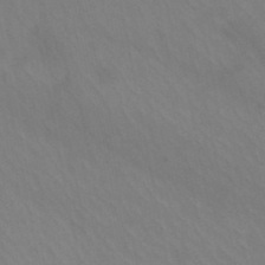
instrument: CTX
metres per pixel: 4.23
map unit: HNb
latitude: -48.6141
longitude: -50.1955
